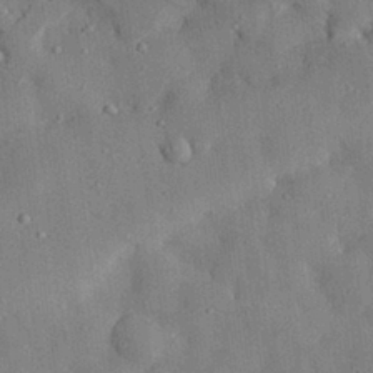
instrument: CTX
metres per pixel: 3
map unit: eHh
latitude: 28.8758
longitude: -77.0836
